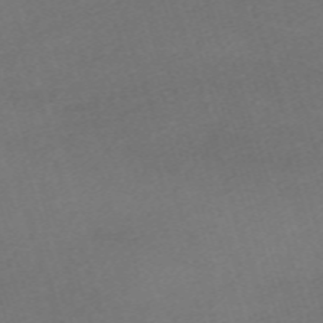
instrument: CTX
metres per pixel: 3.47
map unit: eHh
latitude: -61.8422
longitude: 49.5966
